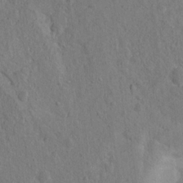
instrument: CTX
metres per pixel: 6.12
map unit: Nhu
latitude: 16.2900
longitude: -30.8569
